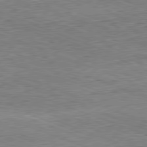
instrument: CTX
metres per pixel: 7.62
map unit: Hpe
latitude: -81.9745
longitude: 13.4455
